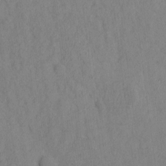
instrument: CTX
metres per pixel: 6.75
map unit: eHh
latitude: -1.8423
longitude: 18.5952
